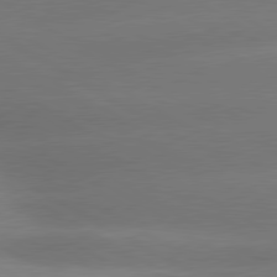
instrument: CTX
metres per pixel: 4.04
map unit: lApd
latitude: 80.3278
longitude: -149.9717
